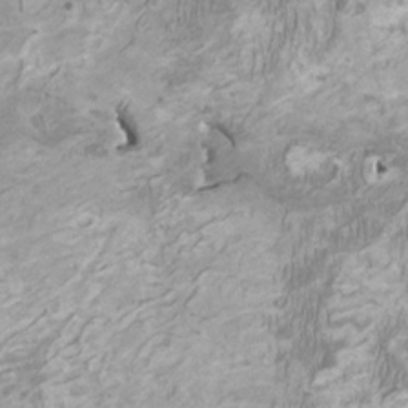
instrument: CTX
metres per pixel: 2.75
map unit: HNhu
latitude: 2.2144
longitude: -2.6490
